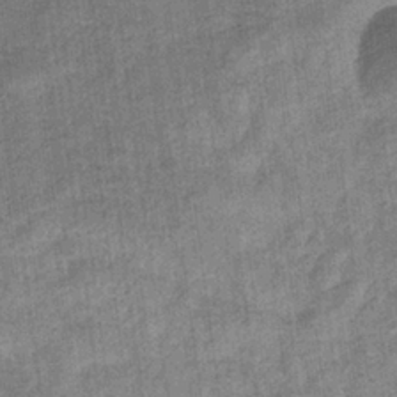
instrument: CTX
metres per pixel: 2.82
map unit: eHb
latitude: -36.4062
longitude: 80.0094
